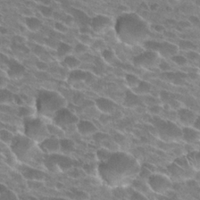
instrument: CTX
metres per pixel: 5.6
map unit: Hto
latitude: 24.5167
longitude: -41.8016
